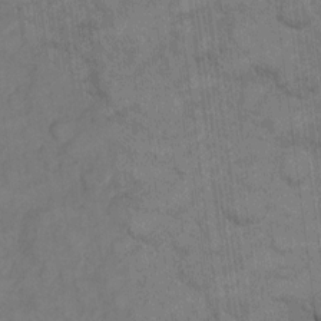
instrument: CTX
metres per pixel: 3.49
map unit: eHh
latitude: 12.8002
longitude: -65.6694
